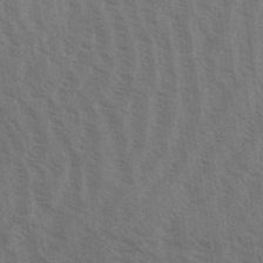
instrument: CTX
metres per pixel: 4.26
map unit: Aa
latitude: 31.6883
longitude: -139.3104
